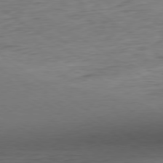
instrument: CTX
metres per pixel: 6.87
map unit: Hpe
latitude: -79.5777
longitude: 10.3495
